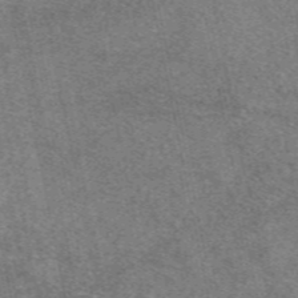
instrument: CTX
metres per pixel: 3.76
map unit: eAb
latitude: 48.5924
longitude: 107.9745
